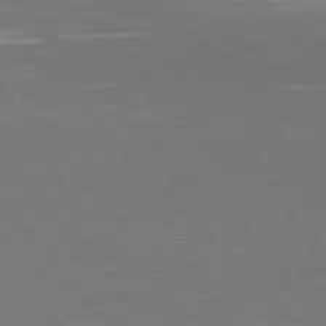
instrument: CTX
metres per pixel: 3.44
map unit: Hpe
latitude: 77.0458
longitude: -169.0270
